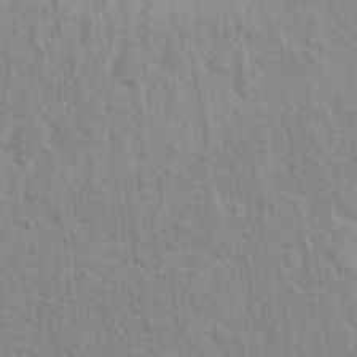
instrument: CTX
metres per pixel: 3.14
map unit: Hto
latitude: 13.1214
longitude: -37.8206
